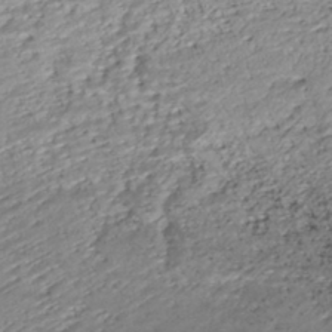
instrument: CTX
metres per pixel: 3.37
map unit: ANa
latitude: -42.4062
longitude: 109.2943
